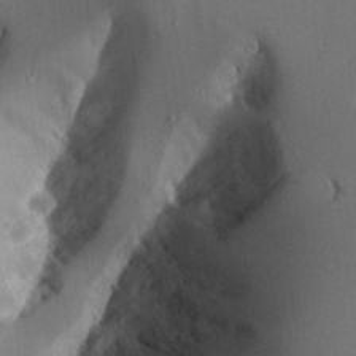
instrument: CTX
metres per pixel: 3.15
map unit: Aa
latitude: 24.0822
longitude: -128.4223
